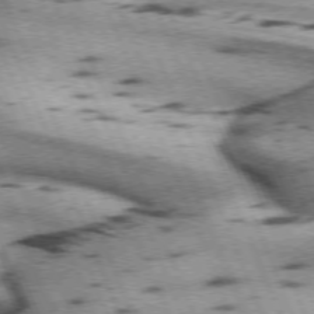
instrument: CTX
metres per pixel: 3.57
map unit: lApd
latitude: 72.4034
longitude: -53.7261
